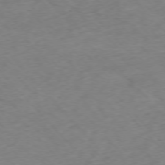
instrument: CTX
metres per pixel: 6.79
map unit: Ap
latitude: -76.1228
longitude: -65.6883
